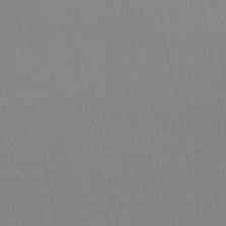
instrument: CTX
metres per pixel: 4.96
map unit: eHb
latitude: -50.2361
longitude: 68.1416
